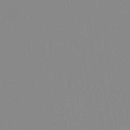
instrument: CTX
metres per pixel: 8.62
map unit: Ht
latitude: -12.9164
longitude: -49.9339
